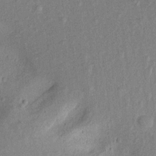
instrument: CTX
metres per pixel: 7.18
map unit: Aa
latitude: 18.5734
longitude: -144.2711
